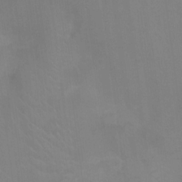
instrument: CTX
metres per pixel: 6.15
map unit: Ht
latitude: -2.8030
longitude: -17.4237
